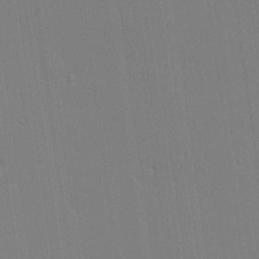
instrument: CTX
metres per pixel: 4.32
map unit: lHvf
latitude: 20.7435
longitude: 142.6329
